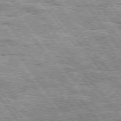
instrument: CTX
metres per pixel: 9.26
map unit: Hpe
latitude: 74.9703
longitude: -156.4412
